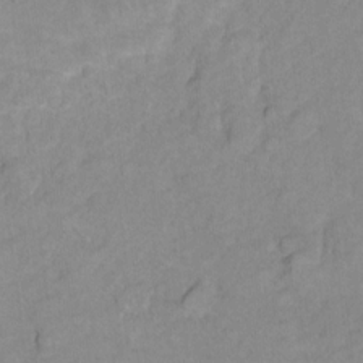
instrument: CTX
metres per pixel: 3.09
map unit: Hto
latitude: 7.7639
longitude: -36.3467
